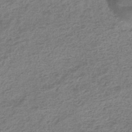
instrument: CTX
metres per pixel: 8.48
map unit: eHb
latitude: -36.4440
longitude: 80.5007
